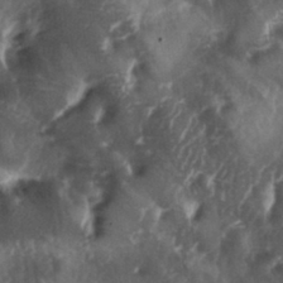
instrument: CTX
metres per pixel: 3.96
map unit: lAa
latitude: -5.7099
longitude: -126.9136
